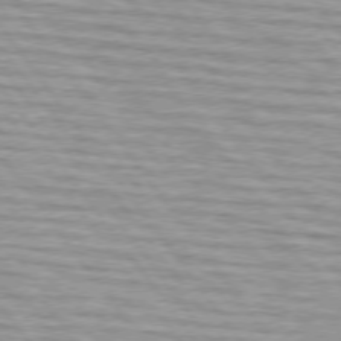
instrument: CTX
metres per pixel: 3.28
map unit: lApd
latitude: 74.8191
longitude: -75.6127
